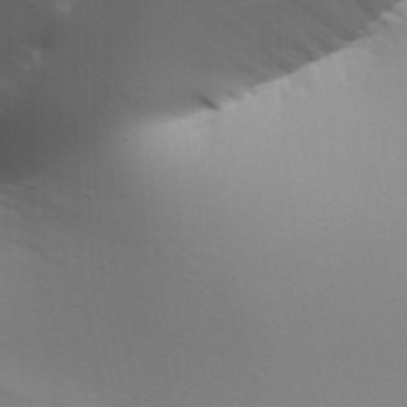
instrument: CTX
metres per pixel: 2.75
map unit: Aa
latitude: 31.4994
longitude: -141.0836
